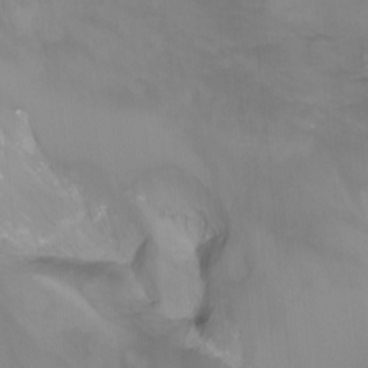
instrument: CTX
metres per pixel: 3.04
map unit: Nhu
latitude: -13.7667
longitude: -61.5938
